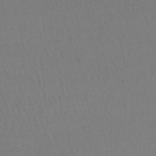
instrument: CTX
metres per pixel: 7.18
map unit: lHb
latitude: -45.4454
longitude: 63.1998
